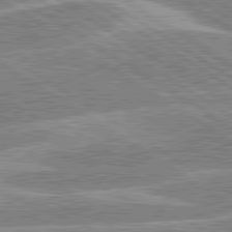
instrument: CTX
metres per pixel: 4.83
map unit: lApd
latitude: 80.1956
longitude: -130.1389
